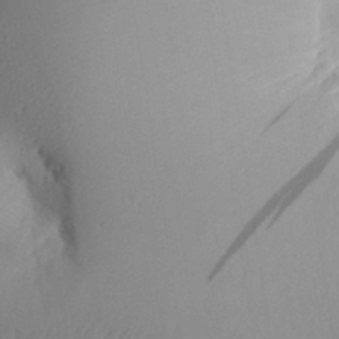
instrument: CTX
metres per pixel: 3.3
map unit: Aa
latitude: 32.0633
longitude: -141.1970
